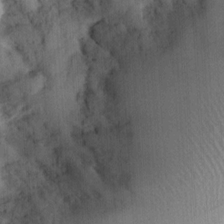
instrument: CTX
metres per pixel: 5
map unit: Ht
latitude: 12.3090
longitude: -74.4034
